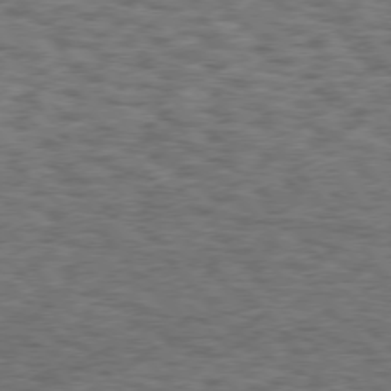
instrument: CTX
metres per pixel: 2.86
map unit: Hpe
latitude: 75.2537
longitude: -135.4615
